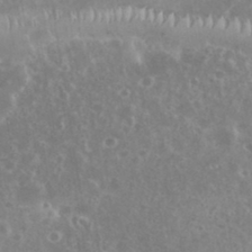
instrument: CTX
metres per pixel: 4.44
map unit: eHh
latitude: 35.4993
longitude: -62.0822
